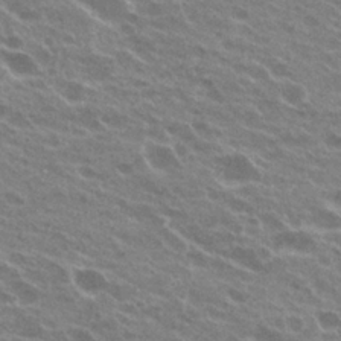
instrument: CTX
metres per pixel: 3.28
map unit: Hto
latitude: 23.9906
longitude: -38.2333
